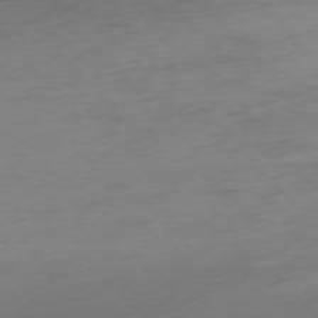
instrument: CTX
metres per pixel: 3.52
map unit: Hpe
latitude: -75.6722
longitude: -14.8191
